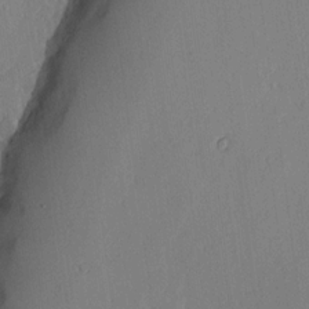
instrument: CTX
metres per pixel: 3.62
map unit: lHvf
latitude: 17.2726
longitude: -115.2914
